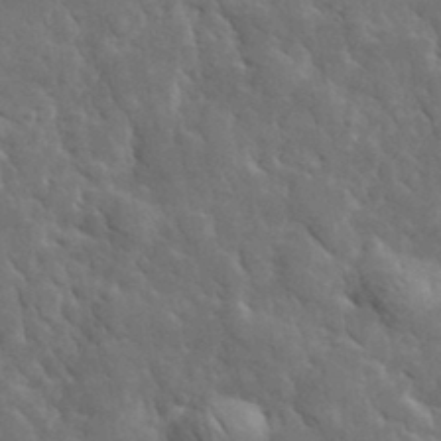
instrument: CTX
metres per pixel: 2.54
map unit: lHvf
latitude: 35.0458
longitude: -86.9514
